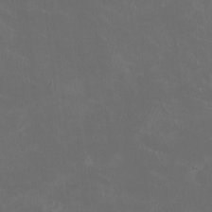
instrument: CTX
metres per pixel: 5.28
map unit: HNhu
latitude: 1.4237
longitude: -2.6112
